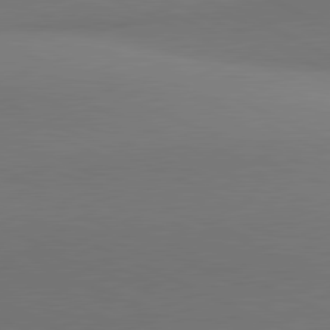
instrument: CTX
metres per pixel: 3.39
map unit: lApd
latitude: 81.2726
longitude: 144.3117
